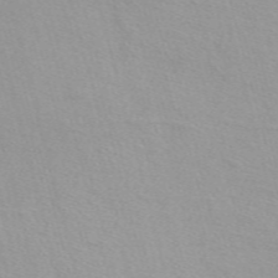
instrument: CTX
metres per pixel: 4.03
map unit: ANa
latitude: 51.8583
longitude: -71.4237
